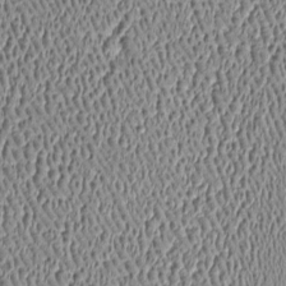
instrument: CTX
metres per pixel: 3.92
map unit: Htu
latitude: -7.0108
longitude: 156.8219
